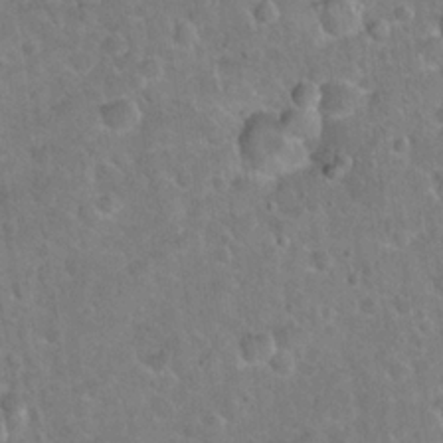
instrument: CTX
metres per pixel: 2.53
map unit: Hto
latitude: 21.1781
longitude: -48.3845
